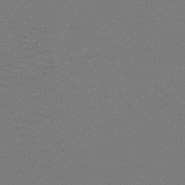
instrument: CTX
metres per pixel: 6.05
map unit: HNb
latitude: -49.7856
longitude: -43.1970
